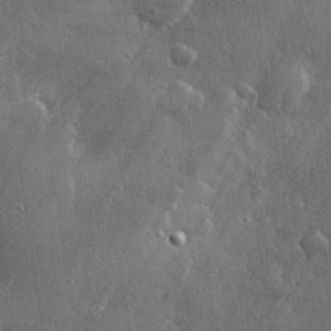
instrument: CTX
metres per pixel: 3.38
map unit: Hve
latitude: 28.9325
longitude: -92.3278
